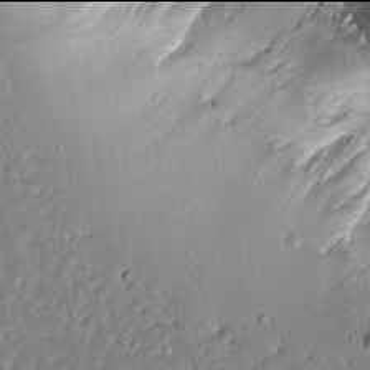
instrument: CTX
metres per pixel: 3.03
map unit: Aa
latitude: 13.9906
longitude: -140.1577
